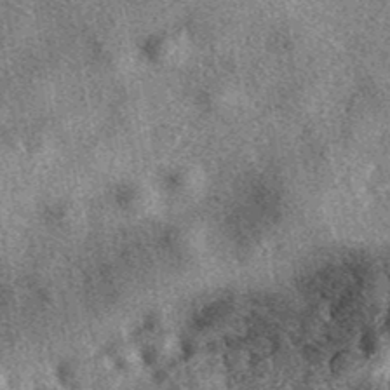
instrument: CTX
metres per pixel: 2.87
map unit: eAb
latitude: 39.9339
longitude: 106.5574
